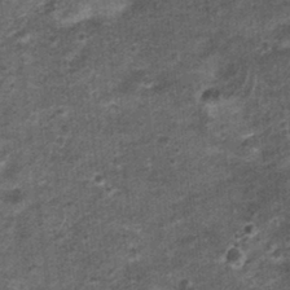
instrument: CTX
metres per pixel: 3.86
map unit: Nhu
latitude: 1.3292
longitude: -17.1592
